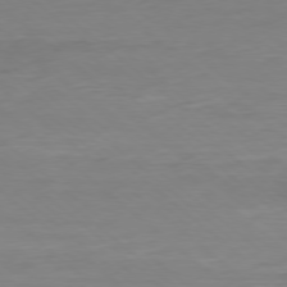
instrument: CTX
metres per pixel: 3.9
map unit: Ap
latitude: -78.5195
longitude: -59.6883
